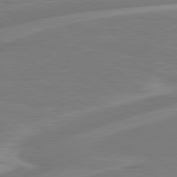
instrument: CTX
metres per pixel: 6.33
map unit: Hpe
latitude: 79.1592
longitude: -127.0459
